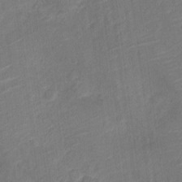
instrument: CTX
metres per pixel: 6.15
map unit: Nve
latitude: -19.0675
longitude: 107.3132
